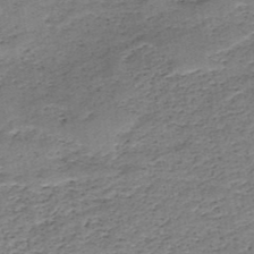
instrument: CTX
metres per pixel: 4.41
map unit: HNb
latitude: -49.1054
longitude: -40.1766
